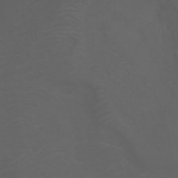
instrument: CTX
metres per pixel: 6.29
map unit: Ht
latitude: -3.2375
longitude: -60.9702
